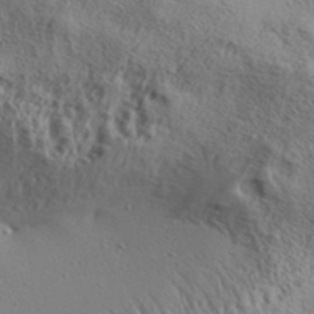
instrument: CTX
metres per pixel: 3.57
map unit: Aa
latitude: 31.4049
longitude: -135.0269
